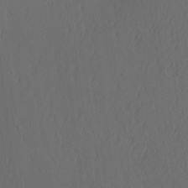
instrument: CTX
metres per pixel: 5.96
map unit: Ave
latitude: 13.3860
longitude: -106.8569
